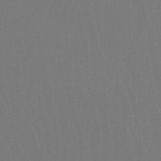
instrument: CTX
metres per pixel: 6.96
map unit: eHb
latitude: -50.6140
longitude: 73.3132
